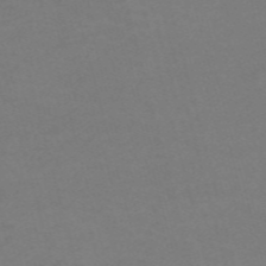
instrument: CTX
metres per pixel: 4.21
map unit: Nve
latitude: -57.9367
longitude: 53.6721
